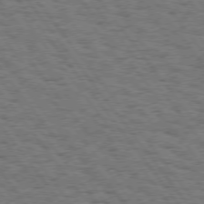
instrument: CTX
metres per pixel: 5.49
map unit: Hpe
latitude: 74.8191
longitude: -135.0836
